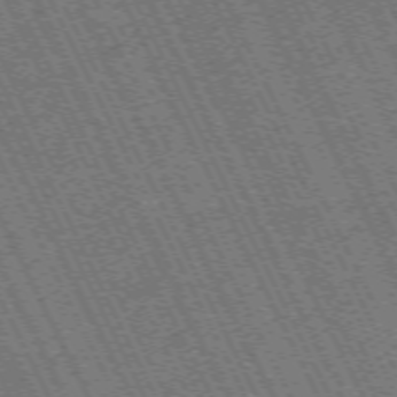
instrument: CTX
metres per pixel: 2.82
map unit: Hpe
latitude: -71.4643
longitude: 10.1984
